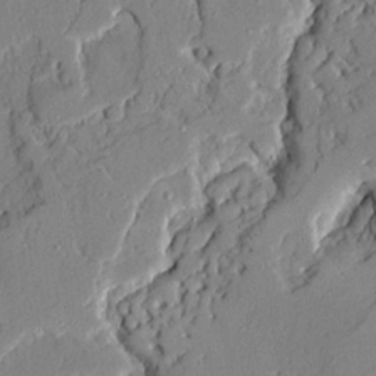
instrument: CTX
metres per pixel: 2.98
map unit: Ave
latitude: 21.9528
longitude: -128.5546
